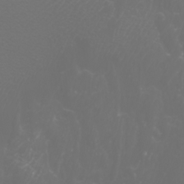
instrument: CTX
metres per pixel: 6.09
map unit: Htu
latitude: -6.9730
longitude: -73.9717
